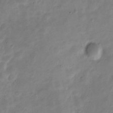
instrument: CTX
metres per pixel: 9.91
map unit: Nve
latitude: -23.9556
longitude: 106.1417
